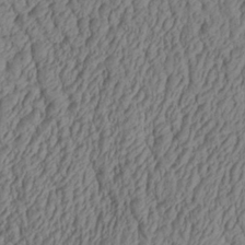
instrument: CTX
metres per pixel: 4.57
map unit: Aa
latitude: 27.5938
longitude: -135.1214
